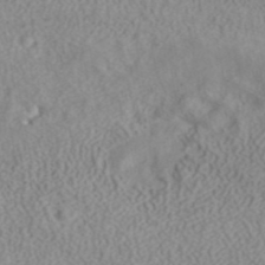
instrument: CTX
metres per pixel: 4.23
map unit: ANa
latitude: 40.4034
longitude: 23.6533
